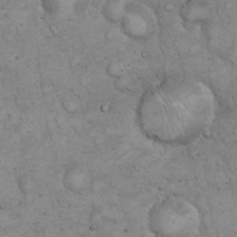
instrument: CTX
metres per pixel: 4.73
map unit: eHh
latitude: 20.2712
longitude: -59.4804
